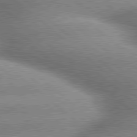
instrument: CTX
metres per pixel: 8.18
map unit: lApd
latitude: 79.8395
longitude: -148.3656
